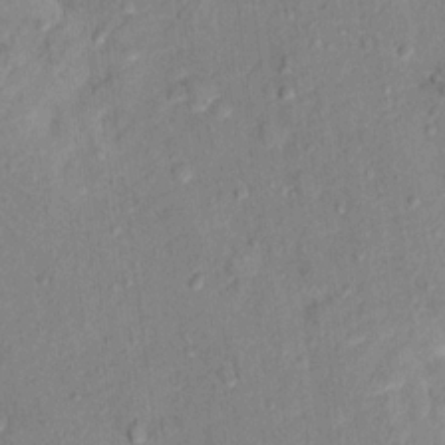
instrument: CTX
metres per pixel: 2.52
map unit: Hto
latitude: 12.0822
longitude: -38.3467
